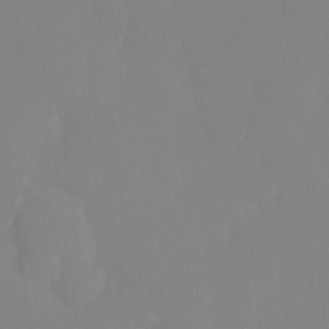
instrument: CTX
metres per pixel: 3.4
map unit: Hto
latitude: -8.5574
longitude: -47.7261
